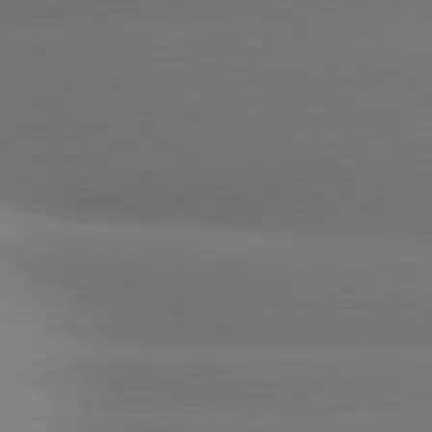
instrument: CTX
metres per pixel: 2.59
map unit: lApd
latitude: 80.7624
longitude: 130.4440
